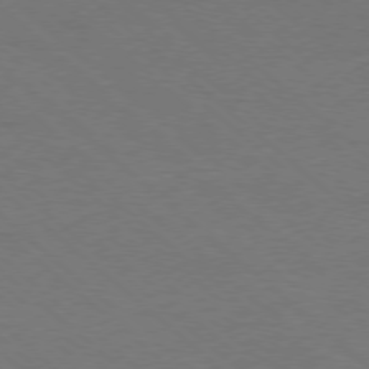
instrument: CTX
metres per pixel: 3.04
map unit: Ap
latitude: -78.4062
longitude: -85.8772
